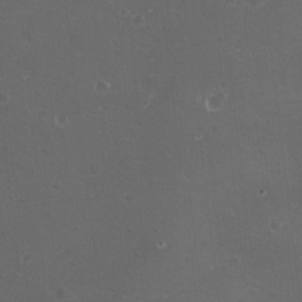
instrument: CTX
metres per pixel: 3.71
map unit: eHh
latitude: -11.7289
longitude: -61.6505
